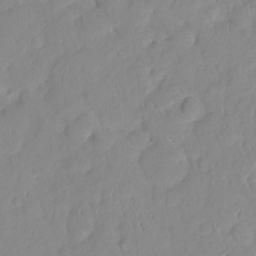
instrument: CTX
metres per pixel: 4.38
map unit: HNhu
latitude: -2.5573
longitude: 10.6708
